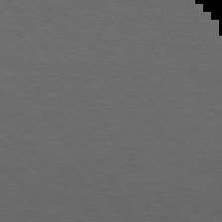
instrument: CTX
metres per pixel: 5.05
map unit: Hpe
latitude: 75.4993
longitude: -130.6113
